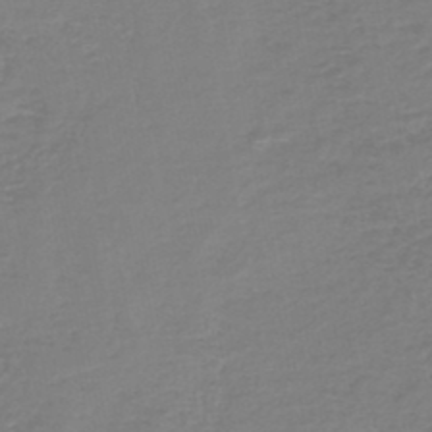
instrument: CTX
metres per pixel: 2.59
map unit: HNb
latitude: -46.5762
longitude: 52.5951
